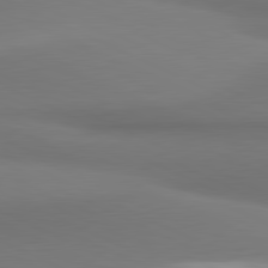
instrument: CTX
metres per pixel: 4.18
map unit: lApd
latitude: 81.4426
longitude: 172.5196
